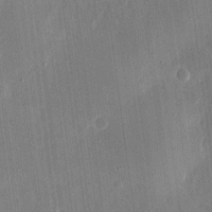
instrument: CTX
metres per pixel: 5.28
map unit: eHh
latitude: 17.9717
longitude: -69.9150
